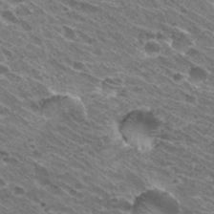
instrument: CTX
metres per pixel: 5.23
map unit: Hto
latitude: 31.1215
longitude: -42.9325
